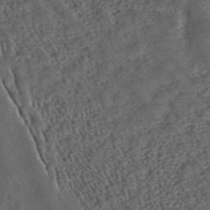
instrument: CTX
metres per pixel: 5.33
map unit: ANa
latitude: 37.3293
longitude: 17.5588
